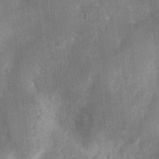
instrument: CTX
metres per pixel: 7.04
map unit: Nhu
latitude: 3.8772
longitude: -16.5545
